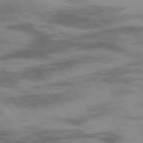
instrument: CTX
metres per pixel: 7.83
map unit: Hpe
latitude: 74.0444
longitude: -142.5735
